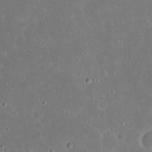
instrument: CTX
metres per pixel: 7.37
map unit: Nhu
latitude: 23.4993
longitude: -71.1214
